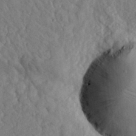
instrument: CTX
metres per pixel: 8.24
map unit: eHh
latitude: 29.7827
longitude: -76.9324
